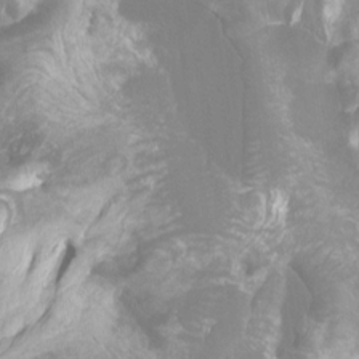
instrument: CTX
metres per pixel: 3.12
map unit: Htu
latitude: -6.7085
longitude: -48.8758
